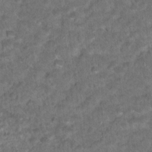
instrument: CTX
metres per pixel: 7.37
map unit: Hto
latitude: 17.9339
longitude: -36.7246
